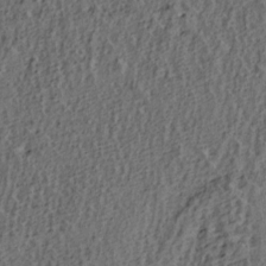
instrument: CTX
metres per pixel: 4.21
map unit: lAa
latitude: 4.4223
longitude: -113.4615
